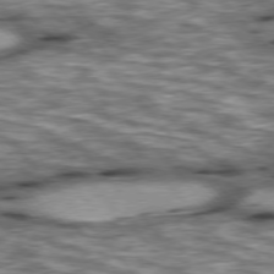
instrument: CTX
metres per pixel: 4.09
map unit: lApd
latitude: 76.5734
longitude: -49.8205
